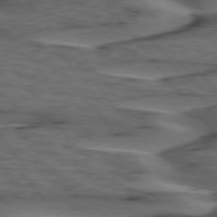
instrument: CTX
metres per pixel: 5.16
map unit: lApd
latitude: 75.8772
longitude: -70.5546
